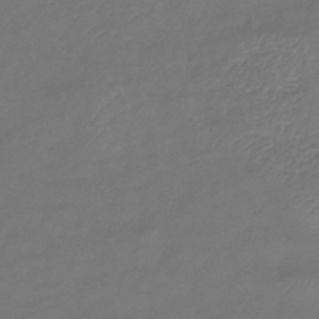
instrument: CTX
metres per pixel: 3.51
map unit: eHb
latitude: -43.4643
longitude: 82.0661
